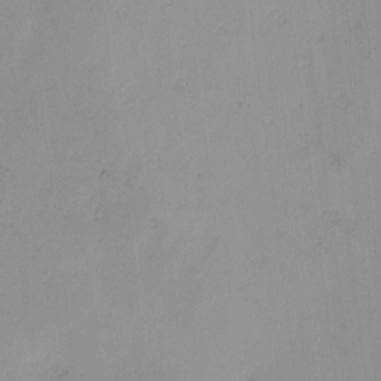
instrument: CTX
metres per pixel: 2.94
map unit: eHh
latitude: -0.7841
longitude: 19.8233
